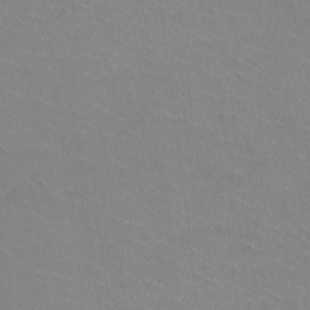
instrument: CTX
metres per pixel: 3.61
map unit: HNhu
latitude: -1.9367
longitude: -2.2711
